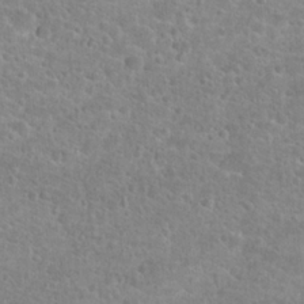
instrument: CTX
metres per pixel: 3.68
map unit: Hto
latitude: 25.0836
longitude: -48.3089
